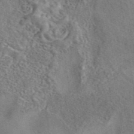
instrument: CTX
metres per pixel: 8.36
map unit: eAb
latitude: 42.6113
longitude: 110.3306
